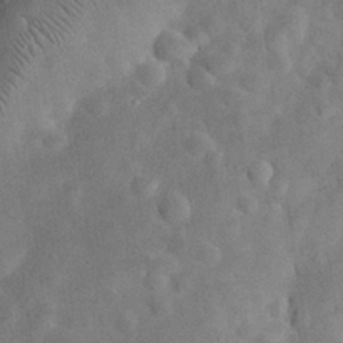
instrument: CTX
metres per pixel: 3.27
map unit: eHh
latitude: 26.0255
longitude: -68.5735
